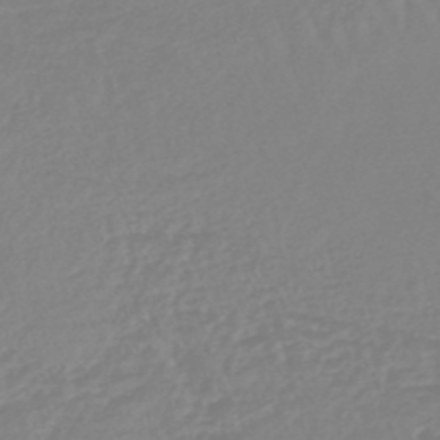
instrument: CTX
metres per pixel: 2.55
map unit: lHb
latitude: -45.4832
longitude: 79.2187
